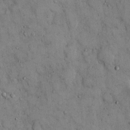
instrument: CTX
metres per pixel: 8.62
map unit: Hto
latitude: 13.2159
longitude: -60.1200
